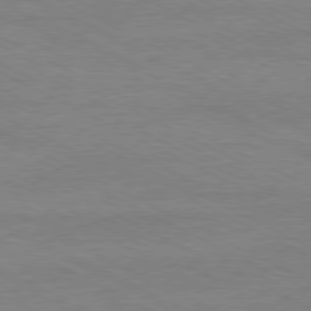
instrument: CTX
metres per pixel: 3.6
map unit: Ap
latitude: -80.8219
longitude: -85.6127
